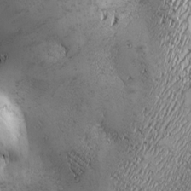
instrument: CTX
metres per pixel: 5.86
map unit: Ave
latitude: -7.2187
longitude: -121.2159
